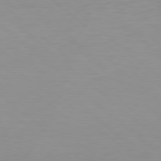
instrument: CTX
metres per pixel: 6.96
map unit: Hpe
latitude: 78.4412
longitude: -168.9892
